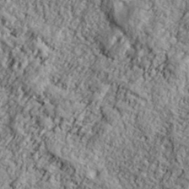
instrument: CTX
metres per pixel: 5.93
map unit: eHh
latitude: 37.6127
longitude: -81.6505
